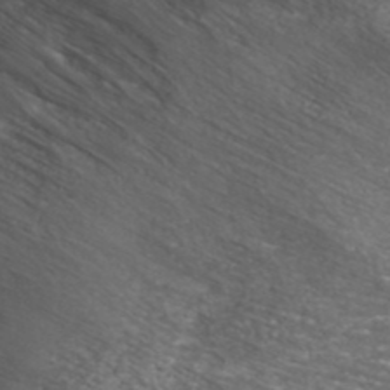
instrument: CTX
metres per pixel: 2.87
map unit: ANa
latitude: 42.1956
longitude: 24.0094
